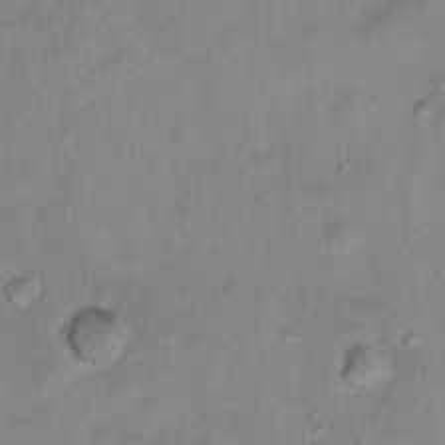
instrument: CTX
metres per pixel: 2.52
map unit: Hto
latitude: 16.5168
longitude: -40.5356
